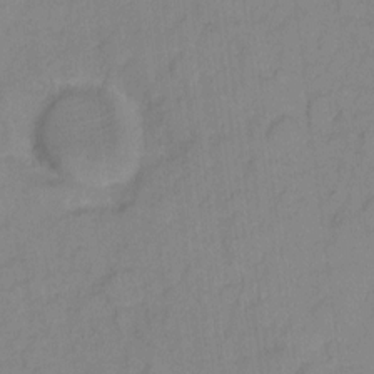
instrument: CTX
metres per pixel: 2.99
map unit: eHh
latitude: 6.7813
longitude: -65.4426
